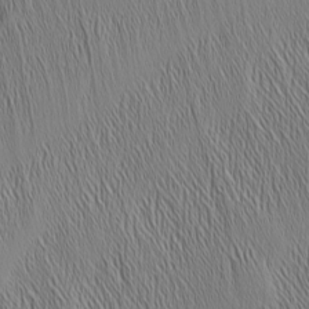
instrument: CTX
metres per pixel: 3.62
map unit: Nhu
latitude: -5.4454
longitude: -151.7638
